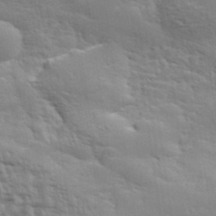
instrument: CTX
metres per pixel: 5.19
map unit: eHh
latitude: 36.3845
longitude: -133.4238
